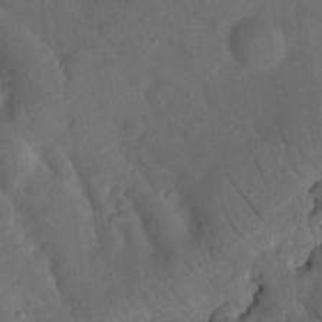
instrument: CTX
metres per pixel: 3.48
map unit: Nhu
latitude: 18.6679
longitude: -74.0822
